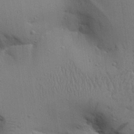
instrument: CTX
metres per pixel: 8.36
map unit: Aa
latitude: 27.6316
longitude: -130.0255
